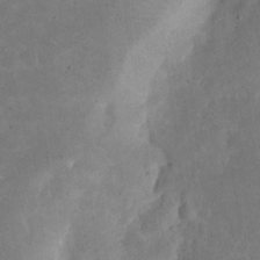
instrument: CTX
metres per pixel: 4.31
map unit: eHh
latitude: 20.0255
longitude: -63.5560
